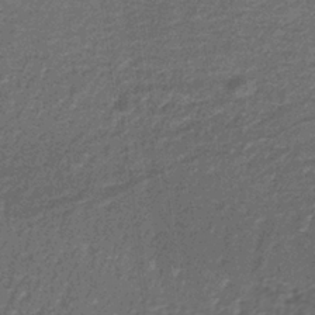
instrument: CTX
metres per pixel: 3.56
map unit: lHb
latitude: -35.8989
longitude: 59.9556
